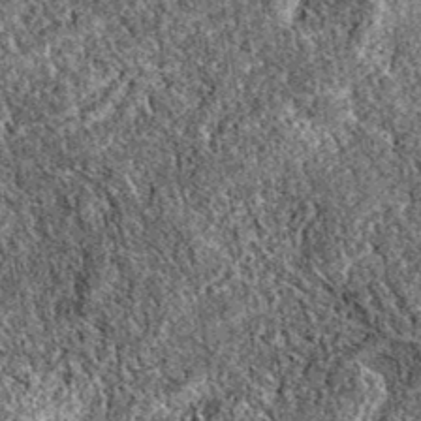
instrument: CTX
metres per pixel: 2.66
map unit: eAb
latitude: 37.7260
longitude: 111.8233
